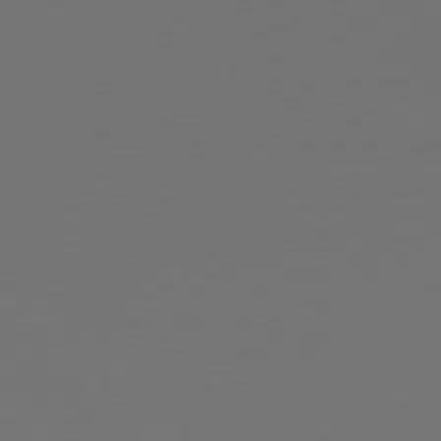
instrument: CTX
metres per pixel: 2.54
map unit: Hpe
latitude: 77.8394
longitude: -122.4790
